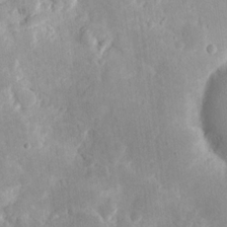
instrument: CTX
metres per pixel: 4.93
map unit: eHh
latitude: 8.0633
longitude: -70.8569
